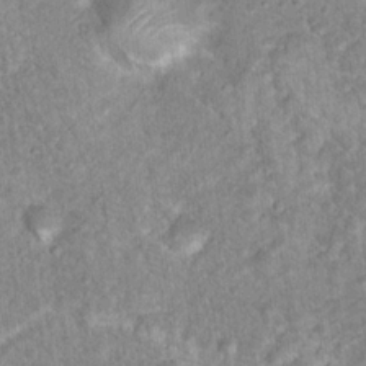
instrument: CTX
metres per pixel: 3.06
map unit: Nhu
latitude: 16.9703
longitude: -31.4427
